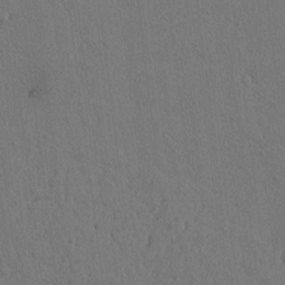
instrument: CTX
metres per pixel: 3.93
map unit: lAvf
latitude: 8.1389
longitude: 168.3495
